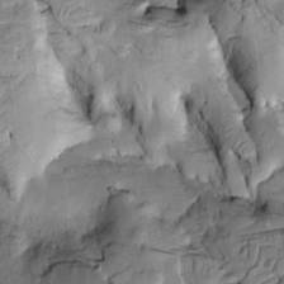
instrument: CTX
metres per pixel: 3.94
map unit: Htu
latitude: -2.0472
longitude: 149.2376
